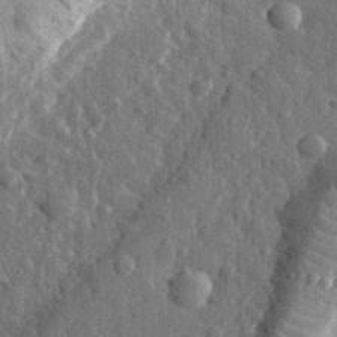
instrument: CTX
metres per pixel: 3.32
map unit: eHh
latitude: 34.1200
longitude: -80.1011
